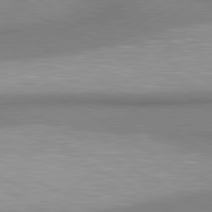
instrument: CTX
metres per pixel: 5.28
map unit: lApd
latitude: 80.6490
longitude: 163.8800
